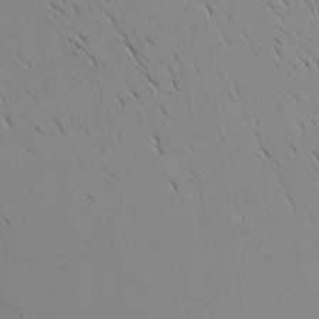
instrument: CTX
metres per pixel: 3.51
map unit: Aa
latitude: 17.5182
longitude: -144.9702
